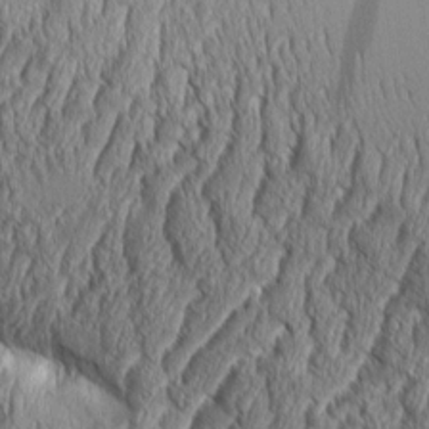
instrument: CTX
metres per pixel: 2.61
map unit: Aa
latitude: 8.5735
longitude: -129.7827
